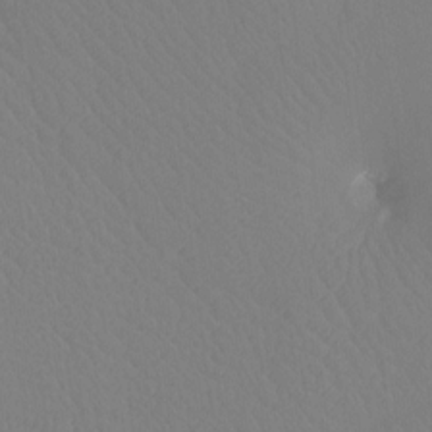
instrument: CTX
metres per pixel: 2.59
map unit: Ht
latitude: -7.8422
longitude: -28.3467
